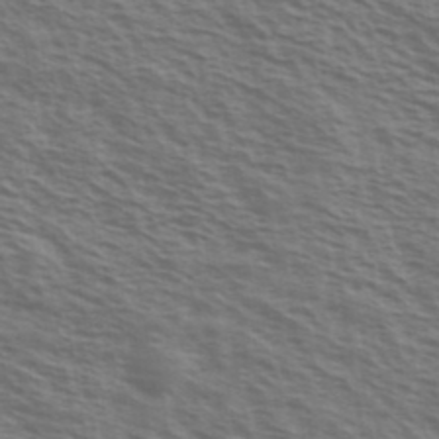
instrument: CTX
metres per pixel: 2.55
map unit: Ave
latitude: 38.0444
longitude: -111.4427
